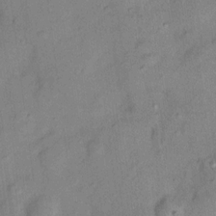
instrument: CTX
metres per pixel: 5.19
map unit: Nhu
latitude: 11.5560
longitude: -28.9702
